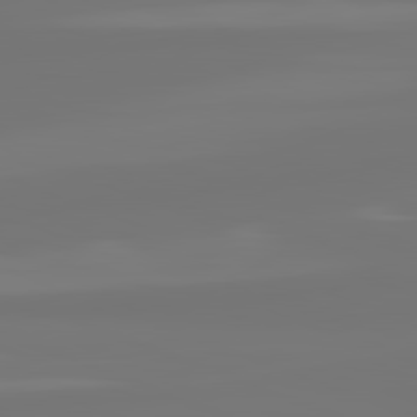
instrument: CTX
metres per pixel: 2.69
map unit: lApd
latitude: 82.0444
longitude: -177.2915
